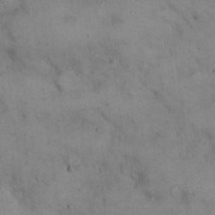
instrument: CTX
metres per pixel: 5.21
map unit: eHh
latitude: 21.5560
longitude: -61.3670
